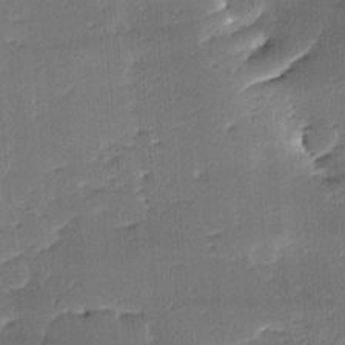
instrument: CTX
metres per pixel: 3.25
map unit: lAa
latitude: -10.8219
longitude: -124.7057
